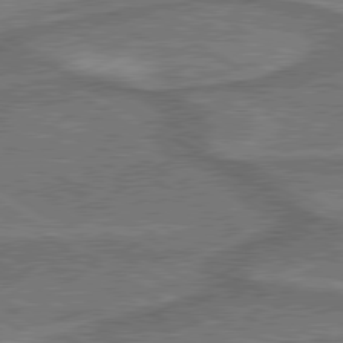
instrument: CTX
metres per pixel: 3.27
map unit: lApd
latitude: 79.6694
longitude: 172.0850
